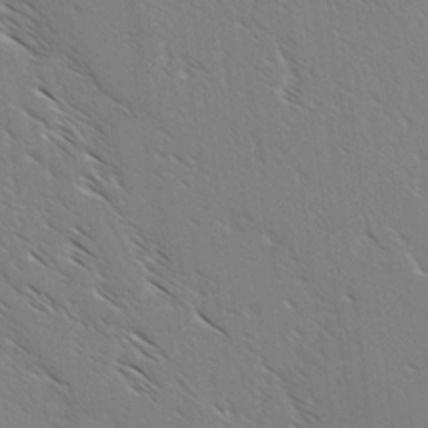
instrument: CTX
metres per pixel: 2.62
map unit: lAvf
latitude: -3.0297
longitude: -113.1781
